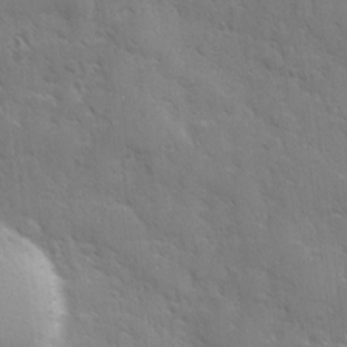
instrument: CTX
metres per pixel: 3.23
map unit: Ave
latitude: 10.3656
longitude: -103.2726
